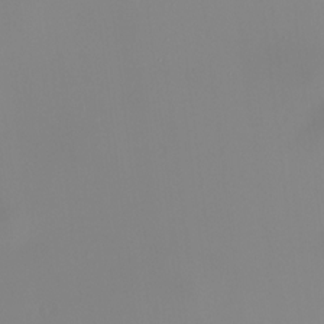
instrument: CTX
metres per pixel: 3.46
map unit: HNhu
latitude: 9.7639
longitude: 10.5952
